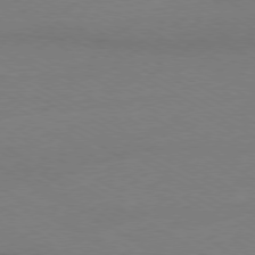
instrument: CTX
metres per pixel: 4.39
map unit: Ap
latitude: -79.5399
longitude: -83.1214
